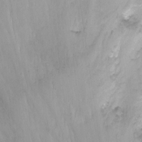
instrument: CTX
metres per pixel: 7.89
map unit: Nhu
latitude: -13.8611
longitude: -55.0458
